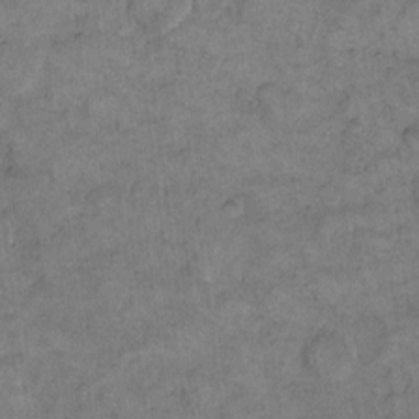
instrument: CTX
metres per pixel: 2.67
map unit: eHh
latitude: 13.0270
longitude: -64.9892
